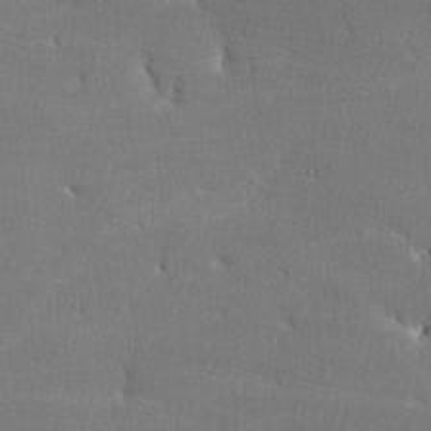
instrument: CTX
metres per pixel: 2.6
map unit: lHvf
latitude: -12.2173
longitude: -101.8394
